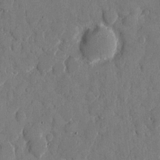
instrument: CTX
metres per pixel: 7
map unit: eHh
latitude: 8.3090
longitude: -67.1214
